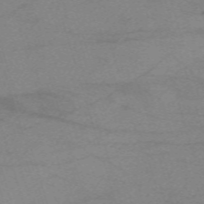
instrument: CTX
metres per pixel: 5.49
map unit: eHh
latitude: -62.1794
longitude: 54.5952
